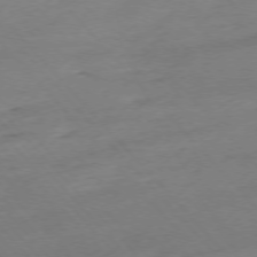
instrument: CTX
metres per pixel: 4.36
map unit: Hpe
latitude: -76.2739
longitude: -14.4979
